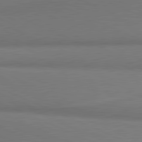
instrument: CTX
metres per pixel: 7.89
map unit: lApd
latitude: 81.3293
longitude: 163.3509
